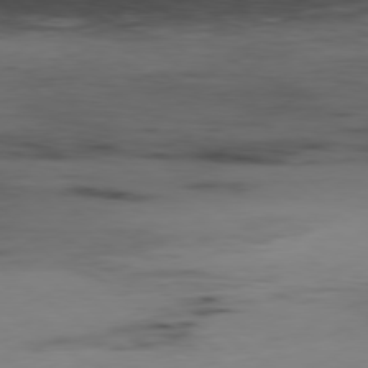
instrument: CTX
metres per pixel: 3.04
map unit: Hpe
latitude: -78.9163
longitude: 13.2943
